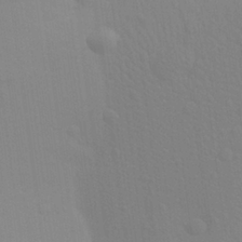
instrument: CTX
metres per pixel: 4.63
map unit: Aa
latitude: 24.9324
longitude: -145.5182
